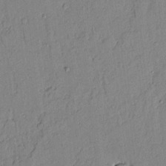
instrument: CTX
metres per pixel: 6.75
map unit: Aa
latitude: 10.5357
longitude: -128.8380
